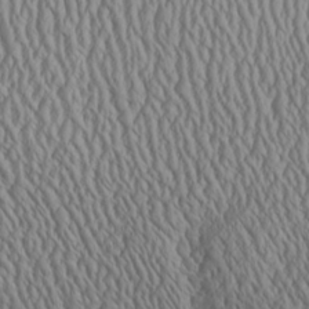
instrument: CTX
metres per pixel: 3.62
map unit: Aa
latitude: 25.2159
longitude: -135.8205
